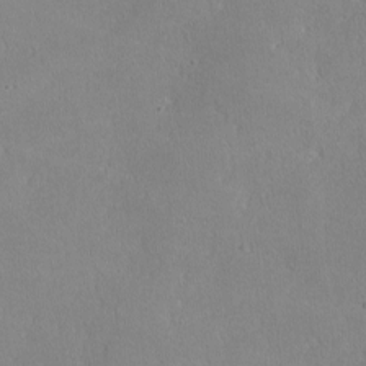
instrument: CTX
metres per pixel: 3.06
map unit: lHvf
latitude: -10.3495
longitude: -100.0444
